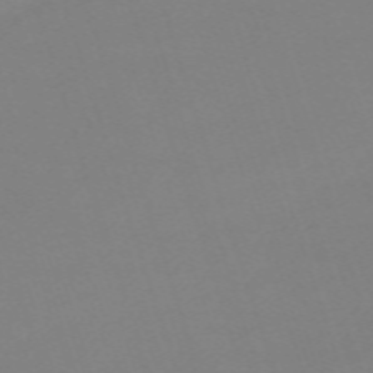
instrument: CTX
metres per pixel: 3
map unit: eHh
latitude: -63.3887
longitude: 49.2565
